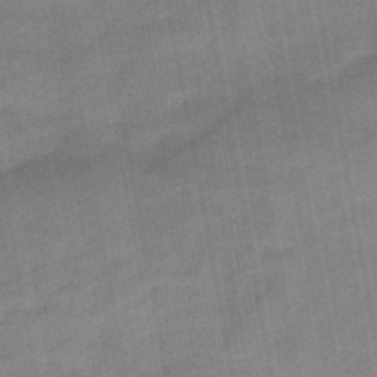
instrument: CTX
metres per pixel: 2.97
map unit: eHb
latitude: -39.4644
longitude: 82.6896
